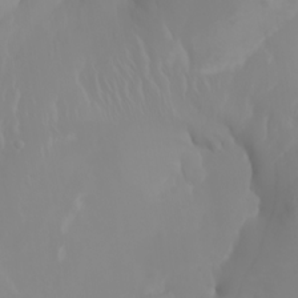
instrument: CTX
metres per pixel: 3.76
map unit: Nhu
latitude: -6.7652
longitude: -88.7247
